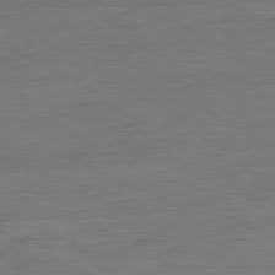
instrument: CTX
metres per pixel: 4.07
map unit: Ap
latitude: -80.7841
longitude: -82.5734
